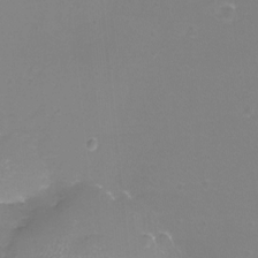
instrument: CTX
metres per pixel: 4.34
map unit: eHh
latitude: -12.2740
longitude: -60.5734
